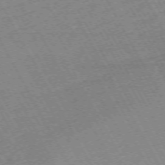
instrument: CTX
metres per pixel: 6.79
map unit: Hpe
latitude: -72.1606
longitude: 11.2376
